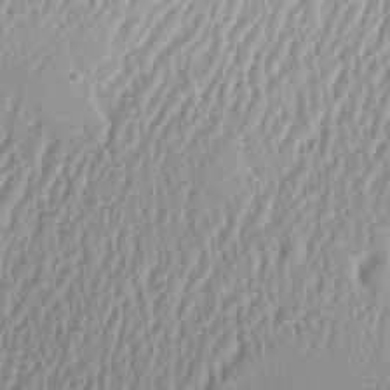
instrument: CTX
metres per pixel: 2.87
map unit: Aa
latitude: 28.3467
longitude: -136.8758
